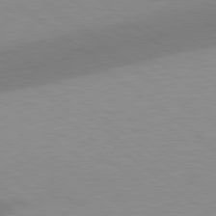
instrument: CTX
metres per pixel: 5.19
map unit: Hpe
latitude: 78.7813
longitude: -150.7813
